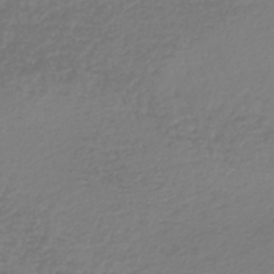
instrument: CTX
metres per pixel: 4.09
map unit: lHb
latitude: -45.7667
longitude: 62.3117
